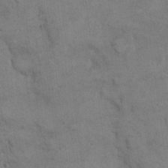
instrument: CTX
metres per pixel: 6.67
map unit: eHh
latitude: 21.8206
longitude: -60.7813
